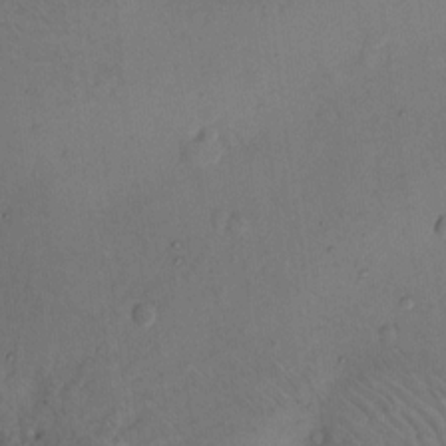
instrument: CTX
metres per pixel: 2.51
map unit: Hto
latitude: 11.9906
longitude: -58.9325
